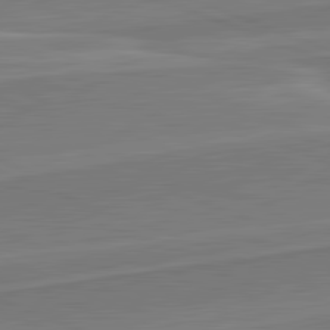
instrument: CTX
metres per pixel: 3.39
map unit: lApd
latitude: 82.1011
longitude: 140.5007
